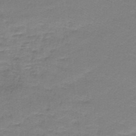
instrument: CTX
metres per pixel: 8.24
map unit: lHb
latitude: -42.1227
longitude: 58.1227
